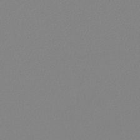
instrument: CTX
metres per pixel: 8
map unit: lHb
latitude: -45.7100
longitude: 75.4077
